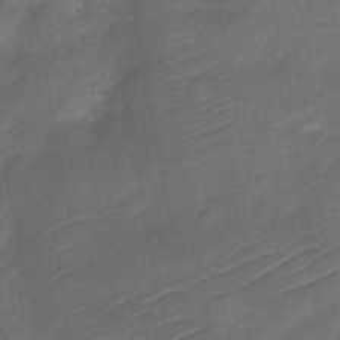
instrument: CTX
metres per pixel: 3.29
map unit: Nve
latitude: -19.8800
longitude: 106.6141
